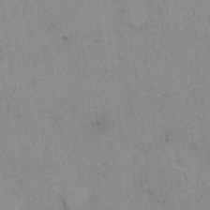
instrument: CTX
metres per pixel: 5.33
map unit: Hto
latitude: 5.9150
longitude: -61.9528
